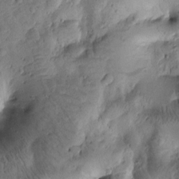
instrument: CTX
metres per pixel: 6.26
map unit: Htu
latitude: -3.4454
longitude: 171.1620
